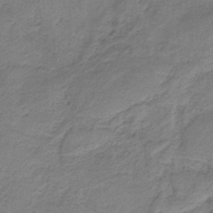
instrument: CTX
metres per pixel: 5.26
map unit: HNb
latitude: -33.2187
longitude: 58.5006
